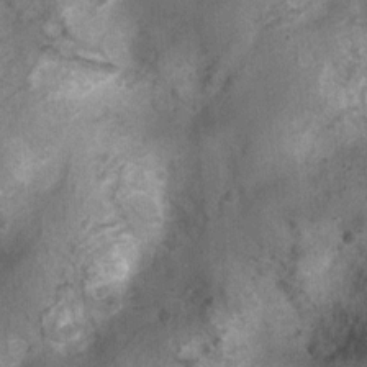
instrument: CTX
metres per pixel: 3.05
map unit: Nhu
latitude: 2.1578
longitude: -18.0255
